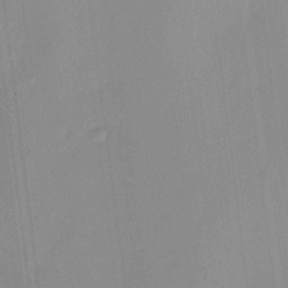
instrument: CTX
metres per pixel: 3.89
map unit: HNhu
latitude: 11.5938
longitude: 9.3698
